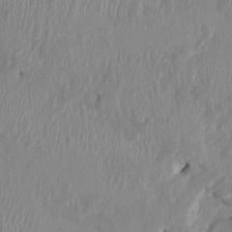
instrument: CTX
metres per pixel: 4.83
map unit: HNhu
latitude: 1.3103
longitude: -5.8961
